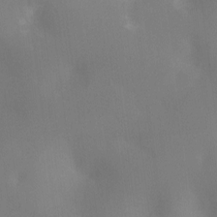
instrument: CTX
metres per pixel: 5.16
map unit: Ht
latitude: -11.6533
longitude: -45.3481
